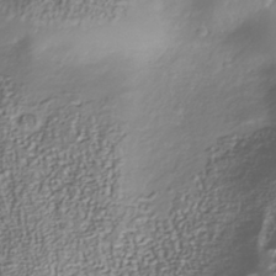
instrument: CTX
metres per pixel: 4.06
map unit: Nhu
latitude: -40.5951
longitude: -85.5938
